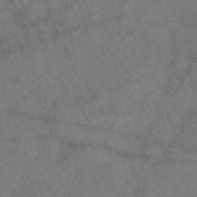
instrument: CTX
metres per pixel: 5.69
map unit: eAb
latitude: 47.9717
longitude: 110.5762
